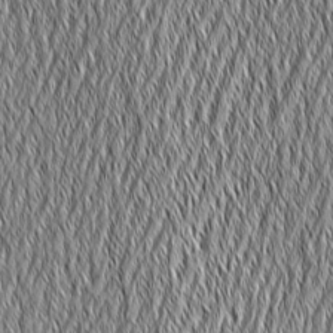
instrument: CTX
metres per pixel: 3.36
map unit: Aa
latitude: 6.6679
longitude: -129.6127
